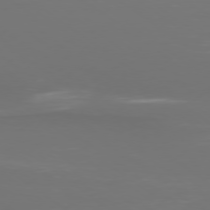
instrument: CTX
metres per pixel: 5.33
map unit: Ap
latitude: -78.6896
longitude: -93.8961
